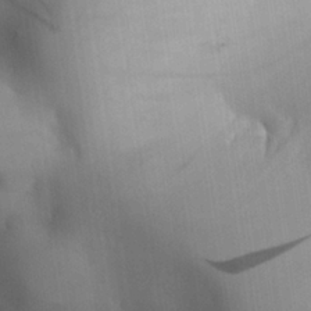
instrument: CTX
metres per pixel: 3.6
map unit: Aa
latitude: 26.1200
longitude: -137.2537
